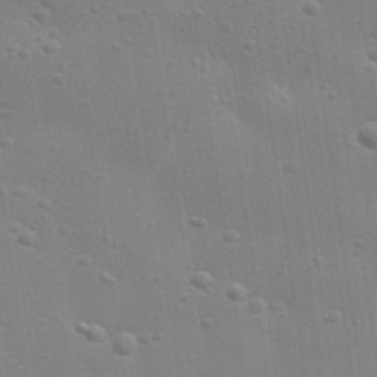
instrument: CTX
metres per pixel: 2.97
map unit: Aa
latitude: 32.8002
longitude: -133.7828
